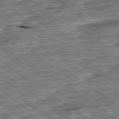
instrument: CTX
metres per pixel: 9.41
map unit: Ap
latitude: -79.3131
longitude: -85.9150
